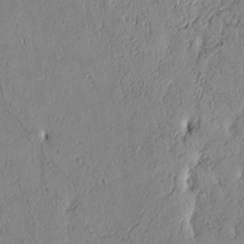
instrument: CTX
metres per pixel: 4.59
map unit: Htu
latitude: 3.5938
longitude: 151.3699
